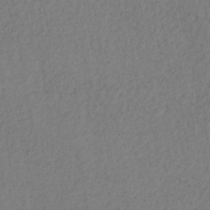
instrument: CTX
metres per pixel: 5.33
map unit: lHb
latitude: -38.8786
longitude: 72.7085
